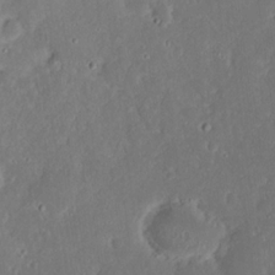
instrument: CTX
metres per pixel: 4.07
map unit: eHh
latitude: 17.2159
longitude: -73.9339
